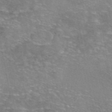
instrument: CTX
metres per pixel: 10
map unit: eAb
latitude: 46.0255
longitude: 102.2551
